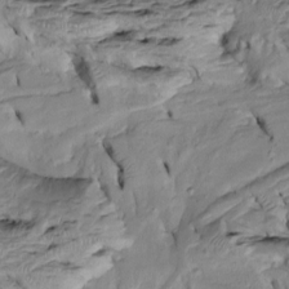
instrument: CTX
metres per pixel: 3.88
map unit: Htu
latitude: -6.6707
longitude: 154.3117
